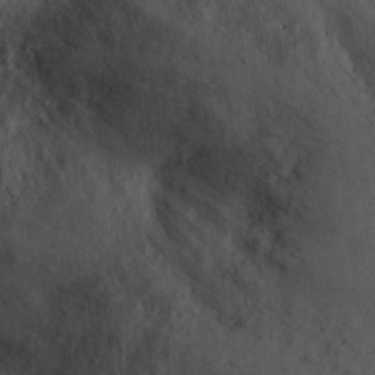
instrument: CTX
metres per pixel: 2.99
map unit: Ht
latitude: -2.3495
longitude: -14.9892
